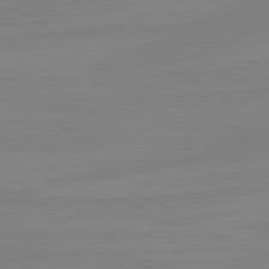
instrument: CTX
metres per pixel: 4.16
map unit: lApd
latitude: 81.0836
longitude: -176.7057
